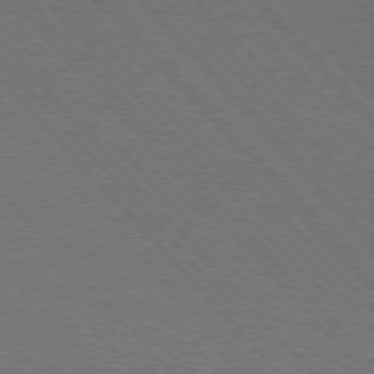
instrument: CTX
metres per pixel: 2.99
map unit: lApd
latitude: 75.1592
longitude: -81.7639
